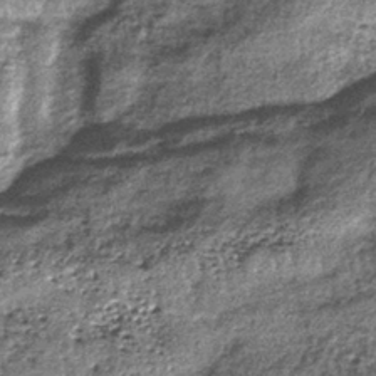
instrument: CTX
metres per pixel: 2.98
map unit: lHb
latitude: -38.7652
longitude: 67.8990
